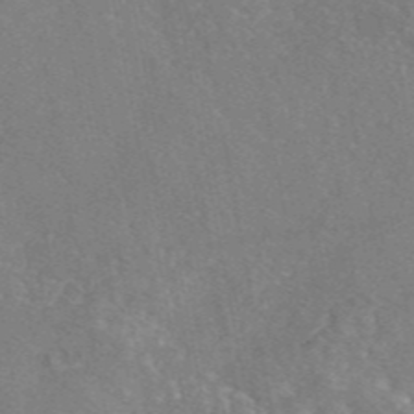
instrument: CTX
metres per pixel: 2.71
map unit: eAb
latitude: 46.3845
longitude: 111.0108
